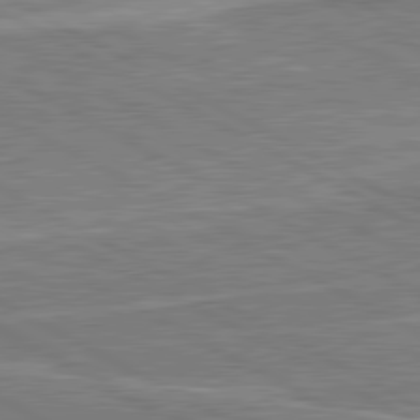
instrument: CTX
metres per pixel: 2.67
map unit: lApd
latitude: 80.7057
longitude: 142.0661
